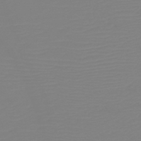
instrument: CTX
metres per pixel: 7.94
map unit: HNb
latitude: -48.8597
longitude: -51.2914
